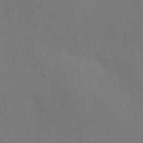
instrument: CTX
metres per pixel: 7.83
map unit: HNhu
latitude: 12.6491
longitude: 9.6155
